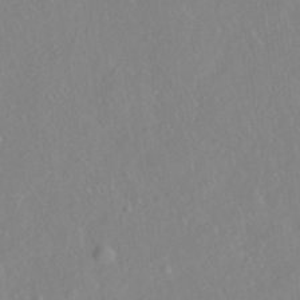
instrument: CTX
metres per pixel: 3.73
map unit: HNhu
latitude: -40.8786
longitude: 104.7463
